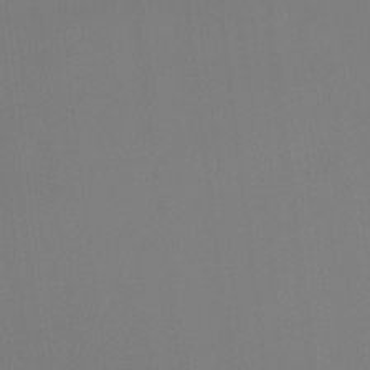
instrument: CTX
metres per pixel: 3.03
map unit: Ht
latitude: -14.5952
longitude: -52.7058
